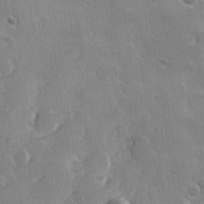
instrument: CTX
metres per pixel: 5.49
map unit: Hve
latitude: 23.8394
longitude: 146.7463
